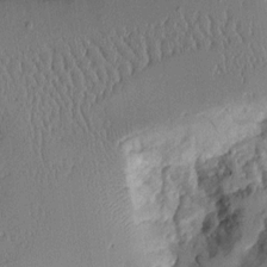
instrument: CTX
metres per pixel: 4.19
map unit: Aa
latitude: 11.1592
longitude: -128.3278
